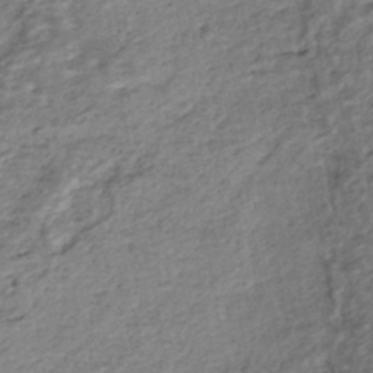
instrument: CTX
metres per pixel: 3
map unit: HNhu
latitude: -44.4629
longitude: 102.1606
